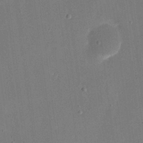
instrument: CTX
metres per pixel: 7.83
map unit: eHh
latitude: 19.4237
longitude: -68.9514
